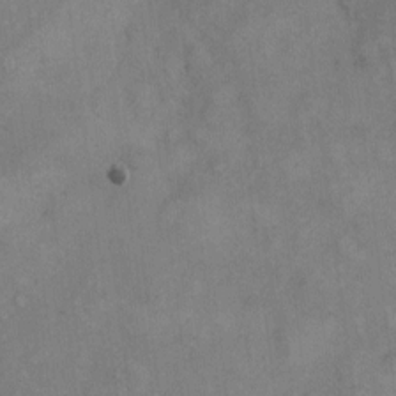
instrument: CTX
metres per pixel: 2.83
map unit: eHh
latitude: 8.0255
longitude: -62.7624
